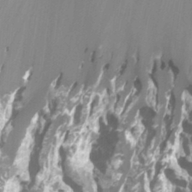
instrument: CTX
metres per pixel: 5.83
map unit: Htu
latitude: -1.3321
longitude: -76.6112
